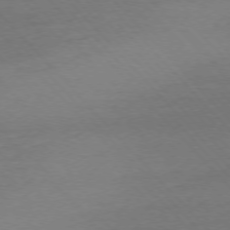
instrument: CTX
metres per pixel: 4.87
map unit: Ap
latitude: -76.8219
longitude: -93.2726
